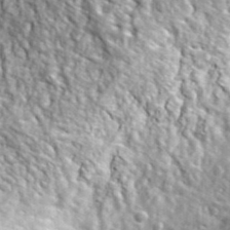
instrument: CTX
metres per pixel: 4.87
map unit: lHvf
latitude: 37.9906
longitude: -87.2537
